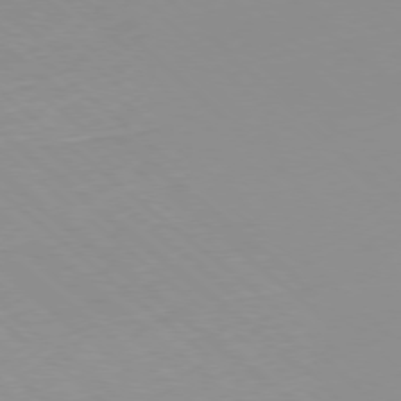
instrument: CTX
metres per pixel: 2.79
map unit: Hpe
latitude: -78.3495
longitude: 14.5763
